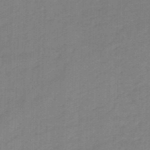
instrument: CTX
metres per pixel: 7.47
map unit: eHb
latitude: -46.1605
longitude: 89.1620
